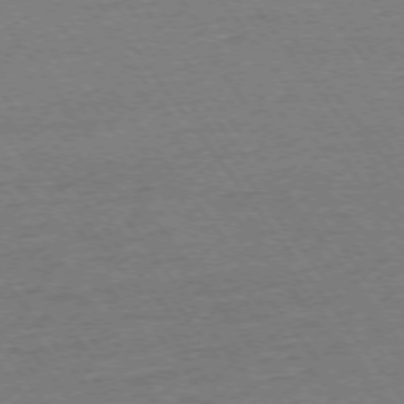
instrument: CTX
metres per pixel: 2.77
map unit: Ap
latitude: -74.8030
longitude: -82.8191
